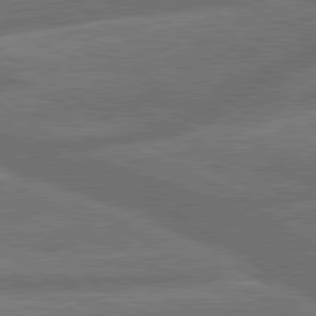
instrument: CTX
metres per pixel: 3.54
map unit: lApd
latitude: 79.9717
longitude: -164.6302
